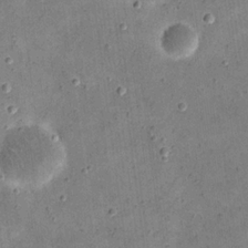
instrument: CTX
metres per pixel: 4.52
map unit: eHh
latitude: 21.4238
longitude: -66.1388
